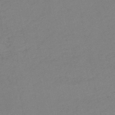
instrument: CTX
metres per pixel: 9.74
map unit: HNb
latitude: -52.5006
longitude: -52.2145
